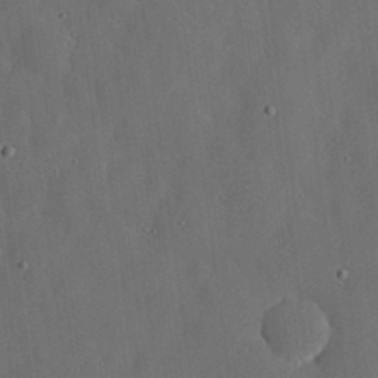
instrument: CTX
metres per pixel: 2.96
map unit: lHvf
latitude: 19.1214
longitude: -113.1781
